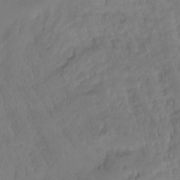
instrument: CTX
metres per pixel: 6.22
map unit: Aa
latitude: -10.8219
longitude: -69.1403
